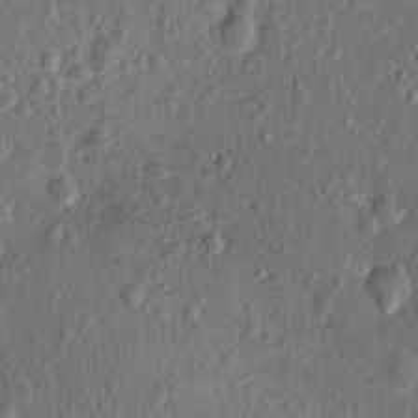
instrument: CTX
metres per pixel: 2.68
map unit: Nhu
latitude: 1.4804
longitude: -14.8380
